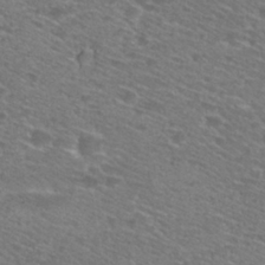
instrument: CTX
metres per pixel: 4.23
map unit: Hto
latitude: 28.5168
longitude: -47.3860
